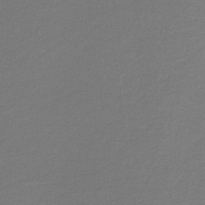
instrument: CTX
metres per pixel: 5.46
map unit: lHb
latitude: -34.7274
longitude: 61.0864
